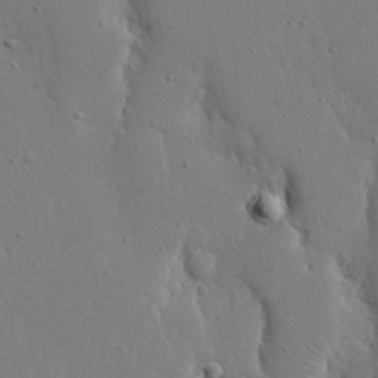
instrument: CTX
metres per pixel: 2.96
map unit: eHh
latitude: 19.2726
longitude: -71.5182
